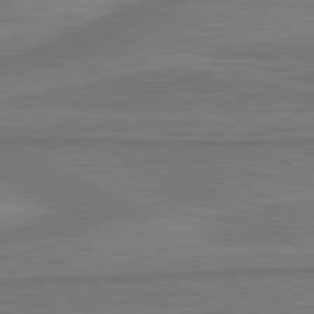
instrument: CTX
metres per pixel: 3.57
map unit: lApd
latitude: 81.2159
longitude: 173.0297
